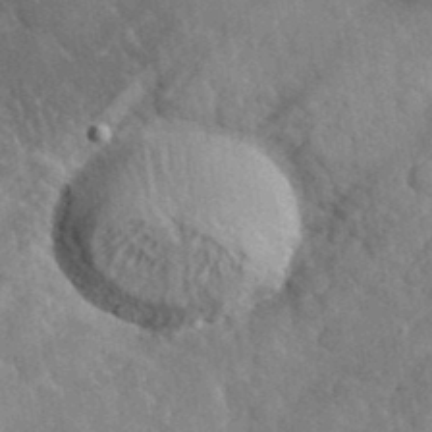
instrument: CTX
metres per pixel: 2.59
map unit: lHvf
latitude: 37.3293
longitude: -90.5357
